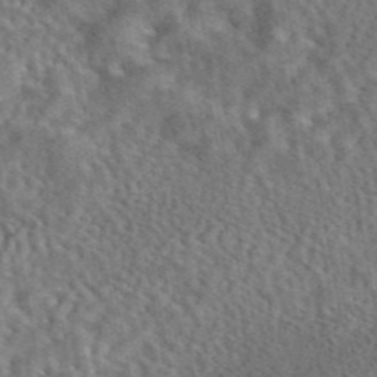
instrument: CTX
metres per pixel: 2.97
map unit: eAb
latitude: 43.6127
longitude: 109.2943
